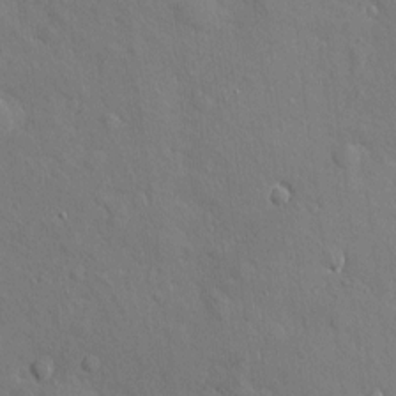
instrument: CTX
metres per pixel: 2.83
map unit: eHh
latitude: 3.7449
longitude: -73.9339
